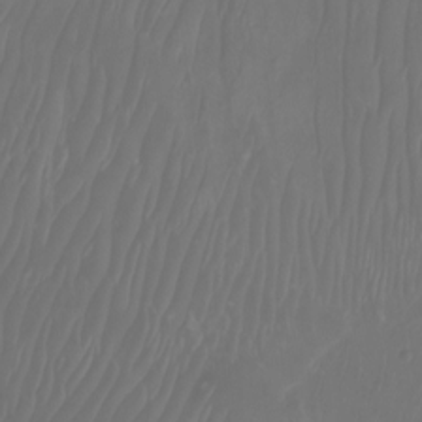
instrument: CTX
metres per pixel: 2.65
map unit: Nhu
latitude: -8.1039
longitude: -81.0647
